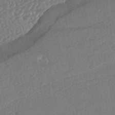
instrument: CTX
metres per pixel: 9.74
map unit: HNhu
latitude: -44.3117
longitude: 94.9163
